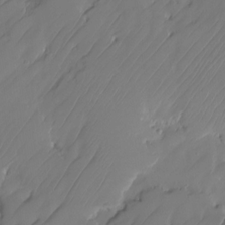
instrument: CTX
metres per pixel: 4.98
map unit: HNhu
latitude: -24.1039
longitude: 50.8597
